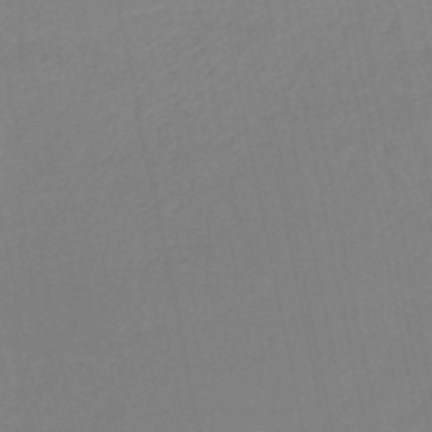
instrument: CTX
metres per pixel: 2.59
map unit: HNb
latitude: -50.7274
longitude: -50.8947
